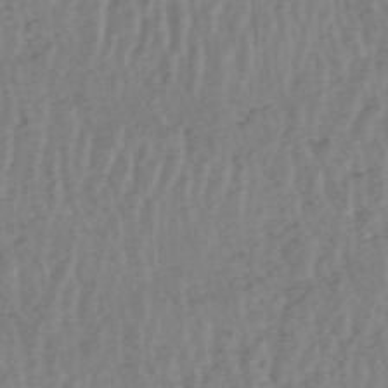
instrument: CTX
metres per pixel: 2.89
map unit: HNhu
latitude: -48.2551
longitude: 30.6140
